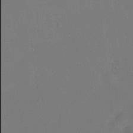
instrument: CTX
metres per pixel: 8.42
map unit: Nhu
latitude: -8.2361
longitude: -85.9906
